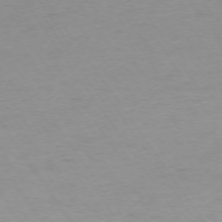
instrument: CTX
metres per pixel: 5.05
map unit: Ap
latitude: -74.6708
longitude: -85.6694
